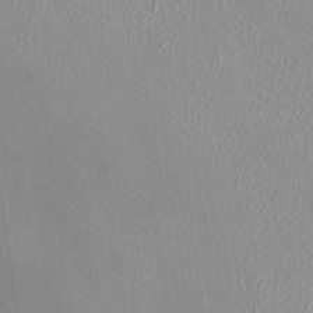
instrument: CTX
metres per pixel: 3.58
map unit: HNhu
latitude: -0.5763
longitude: 0.4062
